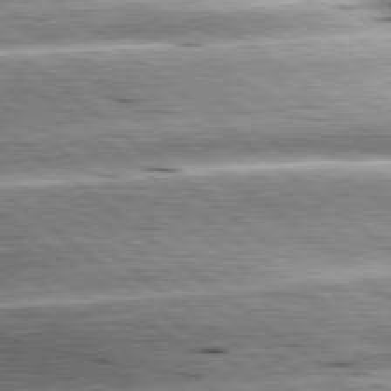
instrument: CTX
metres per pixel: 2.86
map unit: lApd
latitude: 80.5924
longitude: -143.3482
